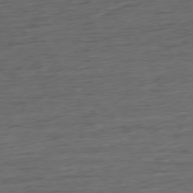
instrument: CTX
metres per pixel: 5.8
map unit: Ap
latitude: -77.8611
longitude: -72.4790
